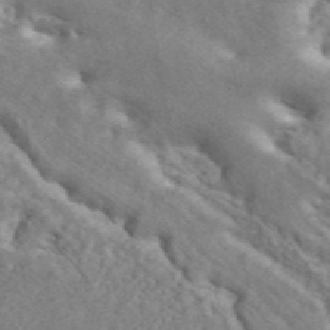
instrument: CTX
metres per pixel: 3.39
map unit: ANa
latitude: 45.6505
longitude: 27.5210
